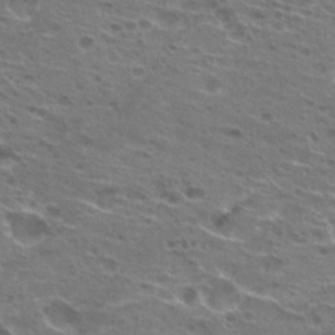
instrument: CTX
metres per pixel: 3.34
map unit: Hto
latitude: 22.9325
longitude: -39.9528
